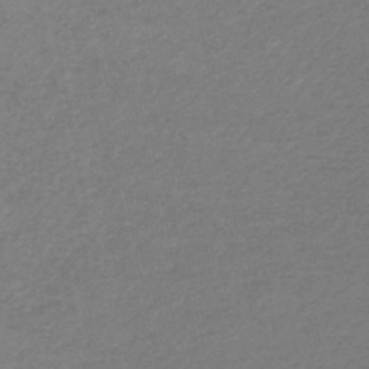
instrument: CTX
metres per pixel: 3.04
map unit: HNb
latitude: -47.3131
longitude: 56.1606
